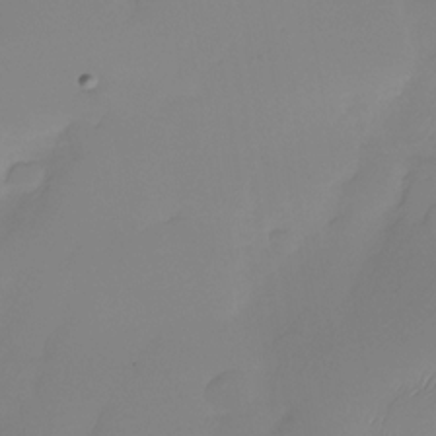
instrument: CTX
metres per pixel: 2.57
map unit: Nhu
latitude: -29.0109
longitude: -63.7828
